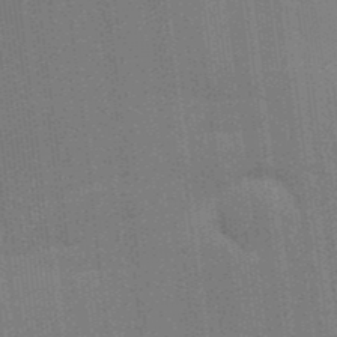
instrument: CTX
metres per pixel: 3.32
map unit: Aa
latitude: 33.2915
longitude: -143.0270
